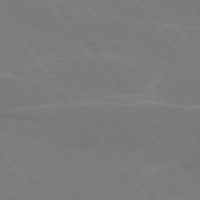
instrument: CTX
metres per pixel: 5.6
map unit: lApd
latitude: 75.1592
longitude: -67.4804
